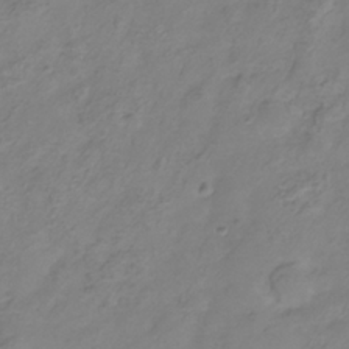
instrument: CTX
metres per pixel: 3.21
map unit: Hve
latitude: -33.8045
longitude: 91.5777
